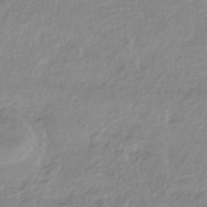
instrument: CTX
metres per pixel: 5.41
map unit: HNhu
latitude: -44.3684
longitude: 97.5966
